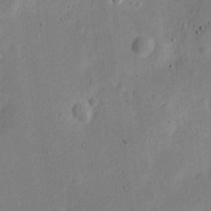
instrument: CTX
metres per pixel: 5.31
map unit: Nve
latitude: -24.2361
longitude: 107.2376
